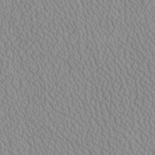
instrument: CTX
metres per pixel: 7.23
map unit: Htu
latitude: -6.6329
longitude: 156.0472
